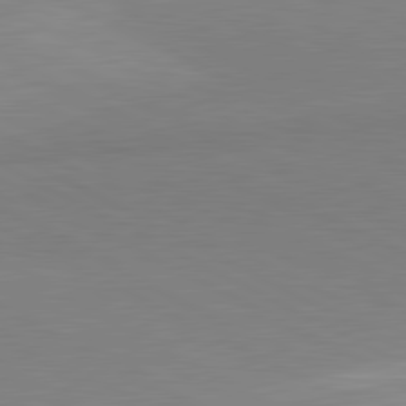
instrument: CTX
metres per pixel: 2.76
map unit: lApd
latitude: 81.3482
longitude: 158.5195
